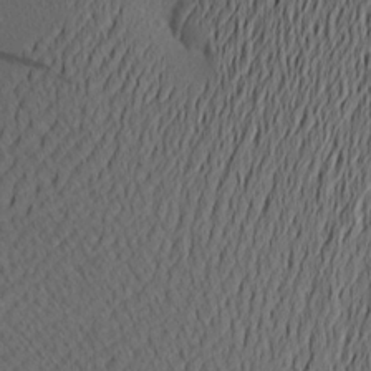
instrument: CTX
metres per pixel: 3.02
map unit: Aa
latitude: 22.1767
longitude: -145.4237
